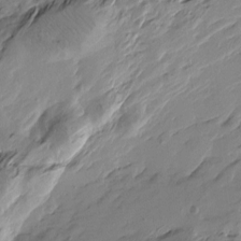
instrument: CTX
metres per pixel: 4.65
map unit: Htu
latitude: -4.5951
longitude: -178.1011
